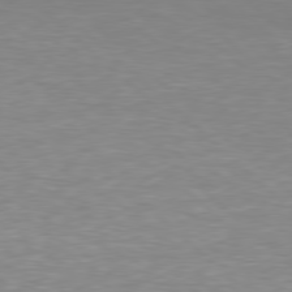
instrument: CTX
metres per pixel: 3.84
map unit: Hpe
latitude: 78.2145
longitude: -148.1389
